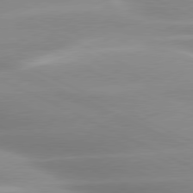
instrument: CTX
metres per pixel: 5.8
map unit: lApd
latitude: 79.8584
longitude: -121.2348
